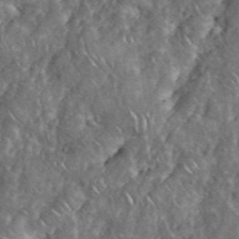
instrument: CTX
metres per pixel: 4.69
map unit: eHh
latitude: 38.2900
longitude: -58.8380
